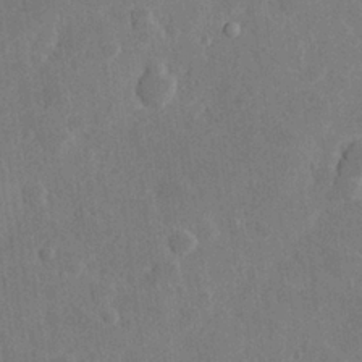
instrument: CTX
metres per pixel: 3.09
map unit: Hve
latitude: 25.0458
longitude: 150.1228
